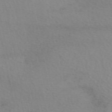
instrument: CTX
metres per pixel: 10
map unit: eAb
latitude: 49.9339
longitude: 106.5007
